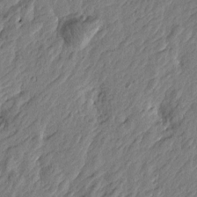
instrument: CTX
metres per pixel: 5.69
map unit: Htu
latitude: -3.7099
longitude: 179.7855
